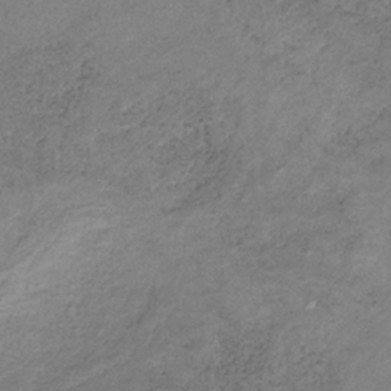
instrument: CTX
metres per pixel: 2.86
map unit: HNb
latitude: -32.3118
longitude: 61.2754
